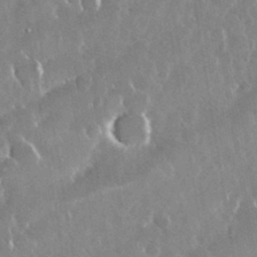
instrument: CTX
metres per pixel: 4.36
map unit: Nhu
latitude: 29.2159
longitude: -62.2334
